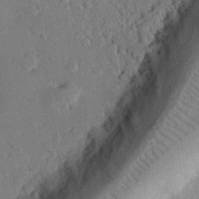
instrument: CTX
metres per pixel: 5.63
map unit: eHh
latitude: 26.4412
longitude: -81.2159
